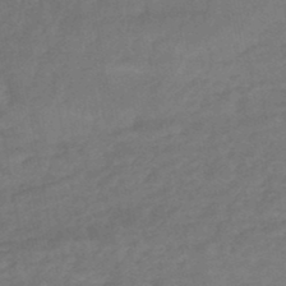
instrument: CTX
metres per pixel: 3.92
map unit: HNhu
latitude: -47.4454
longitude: 90.1417
